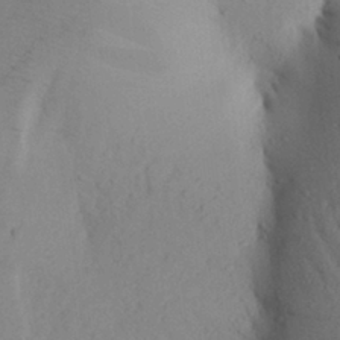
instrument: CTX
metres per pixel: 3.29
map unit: Aa
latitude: 28.2333
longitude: -147.8017
